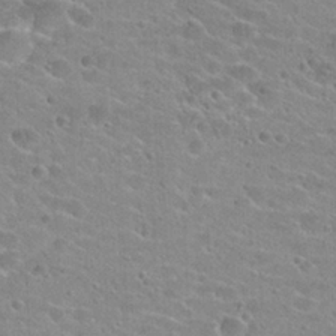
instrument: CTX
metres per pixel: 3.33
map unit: Hto
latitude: 24.0822
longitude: -43.8206
